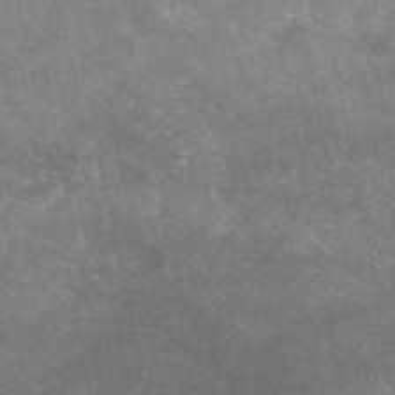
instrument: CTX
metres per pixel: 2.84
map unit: eAb
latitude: 47.4427
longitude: 125.1053
